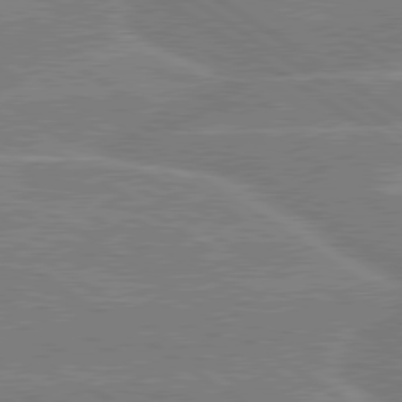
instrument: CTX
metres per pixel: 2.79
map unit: lApd
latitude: 79.3860
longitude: -130.5924
